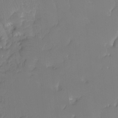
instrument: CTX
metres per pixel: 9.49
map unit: Hto
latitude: -7.4832
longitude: -47.1970
